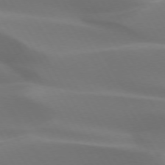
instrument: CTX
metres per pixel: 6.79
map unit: lApd
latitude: 73.1026
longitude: -50.1766
